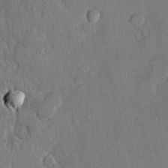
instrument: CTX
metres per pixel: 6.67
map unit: lHvf
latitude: 20.5924
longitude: 146.1794
